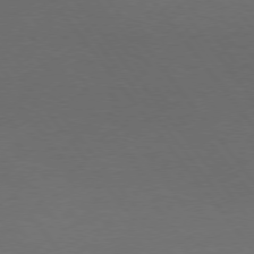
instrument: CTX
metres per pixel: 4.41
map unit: Hpe
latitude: 74.7435
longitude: -131.4427
